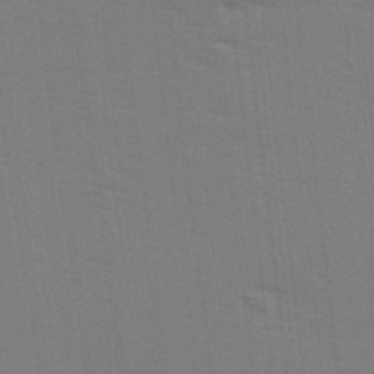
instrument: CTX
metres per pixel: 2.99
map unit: Ave
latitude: 14.3468
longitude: -102.4412
